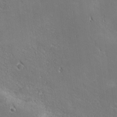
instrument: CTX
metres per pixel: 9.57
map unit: lHvf
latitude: 27.2537
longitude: 142.0472
